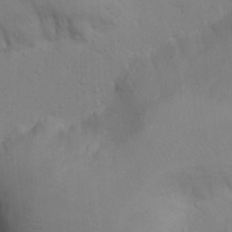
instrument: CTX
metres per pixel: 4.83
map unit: Nhu
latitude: 13.1781
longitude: -28.1011
